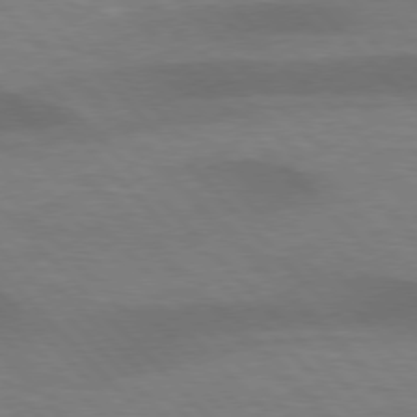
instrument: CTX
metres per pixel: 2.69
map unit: lApd
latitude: 76.6112
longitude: -59.5182
